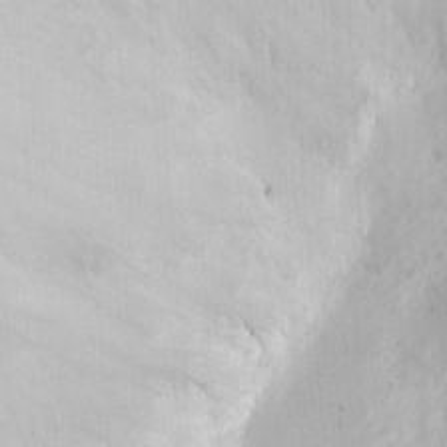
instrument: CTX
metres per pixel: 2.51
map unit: eHh
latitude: 11.1970
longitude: -68.0255
